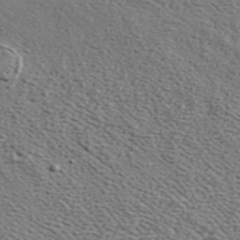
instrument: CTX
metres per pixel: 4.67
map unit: ANa
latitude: 43.2159
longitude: 46.4818
